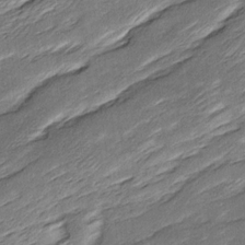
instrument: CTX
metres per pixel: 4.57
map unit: Ave
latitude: 16.0822
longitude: -137.0837
